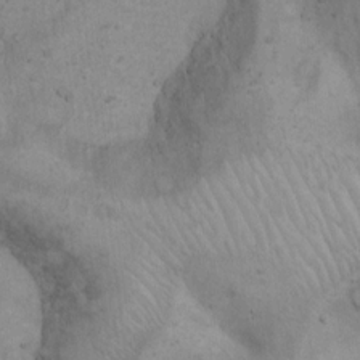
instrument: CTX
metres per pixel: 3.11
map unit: Hto
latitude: 13.4804
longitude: -55.8772
